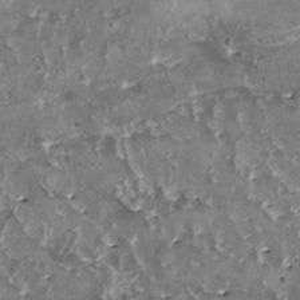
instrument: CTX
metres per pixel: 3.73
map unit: HNhu
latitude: 1.8016
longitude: 5.3320
